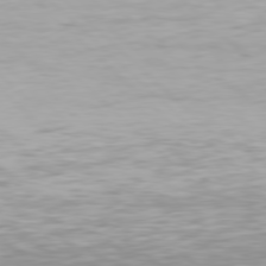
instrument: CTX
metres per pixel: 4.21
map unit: Hpe
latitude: 77.8961
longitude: -167.9906
